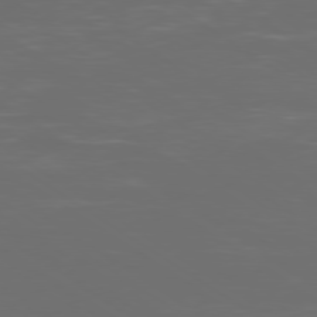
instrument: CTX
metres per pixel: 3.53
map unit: Ap
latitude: -79.5777
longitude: -93.3103
